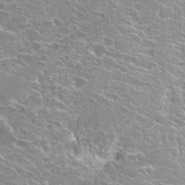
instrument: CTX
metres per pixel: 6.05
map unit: Hto
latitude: 24.6490
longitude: -40.3467
